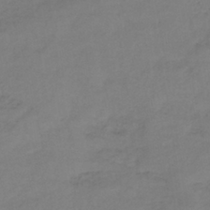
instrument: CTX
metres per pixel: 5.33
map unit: lHb
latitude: -38.1984
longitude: 70.7463
